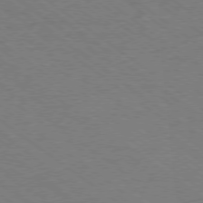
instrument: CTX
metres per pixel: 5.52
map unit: Ap
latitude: -78.9730
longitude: -83.0836
